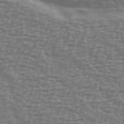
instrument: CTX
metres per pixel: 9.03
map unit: Ave
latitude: 38.6112
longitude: -113.4615
